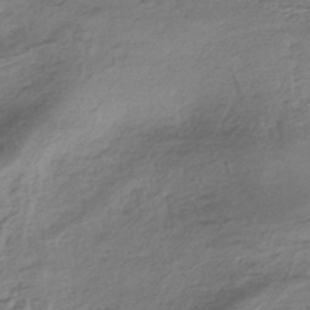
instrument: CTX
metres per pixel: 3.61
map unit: HNhu
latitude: -43.3320
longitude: 103.1431
